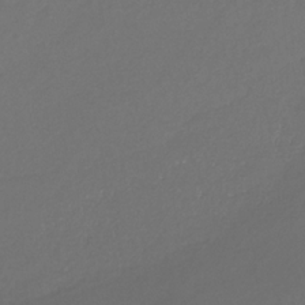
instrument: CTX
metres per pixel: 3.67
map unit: eHb
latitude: -30.7274
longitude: 63.5966
